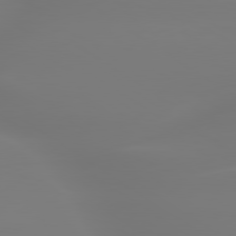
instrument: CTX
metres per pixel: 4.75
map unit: lApd
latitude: 79.8395
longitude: -136.8191
